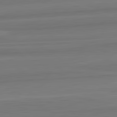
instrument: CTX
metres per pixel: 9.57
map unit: lApd
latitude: 82.6868
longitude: 169.7477
